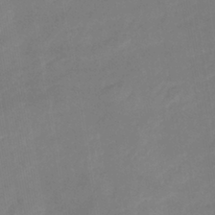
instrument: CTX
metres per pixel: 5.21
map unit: lHb
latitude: -41.1431
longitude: 77.2565
